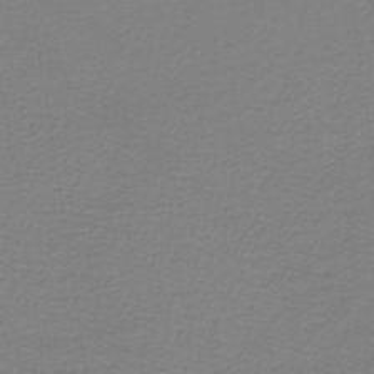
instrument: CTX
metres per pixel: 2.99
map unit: lHb
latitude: -42.5384
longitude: 71.1809
